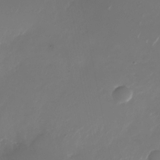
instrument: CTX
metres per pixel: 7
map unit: Nhu
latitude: -26.9730
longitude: -73.1215
